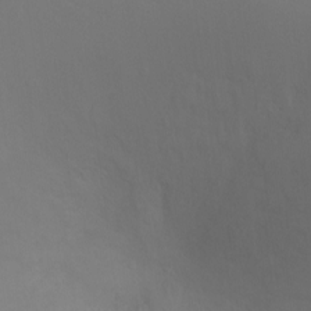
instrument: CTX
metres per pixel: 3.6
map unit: Ht
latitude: -11.2754
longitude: -34.5734
